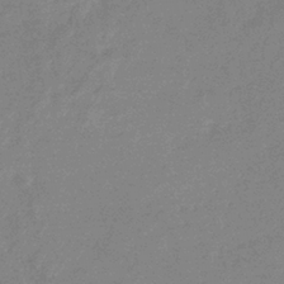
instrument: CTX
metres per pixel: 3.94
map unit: eHb
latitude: -36.5951
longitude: 76.9164
